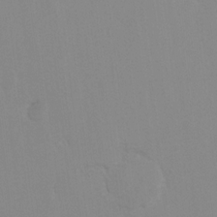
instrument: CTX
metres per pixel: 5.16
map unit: Hto
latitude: 7.6127
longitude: -34.7813
